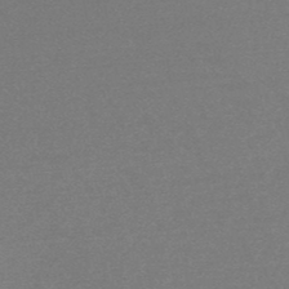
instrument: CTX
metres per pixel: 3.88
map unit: HNb
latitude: -49.1809
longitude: -48.6679
